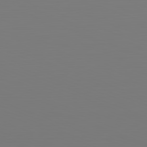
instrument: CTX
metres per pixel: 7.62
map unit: Hpe
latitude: -82.3306
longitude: 8.1606
